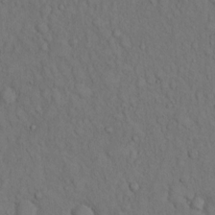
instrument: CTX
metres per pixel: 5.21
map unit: Hto
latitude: 14.5546
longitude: -61.9717
